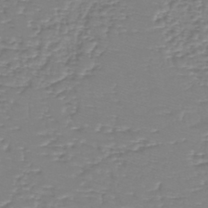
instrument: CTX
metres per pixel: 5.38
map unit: eHh
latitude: -40.5007
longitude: -29.9717
